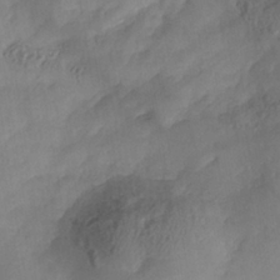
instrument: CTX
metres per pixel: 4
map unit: Nhe
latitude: -38.2362
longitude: -146.8191
